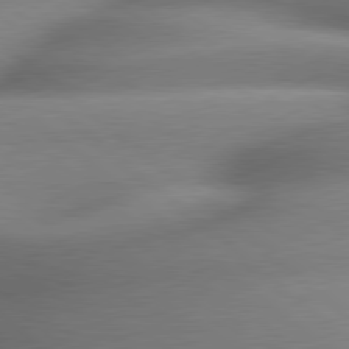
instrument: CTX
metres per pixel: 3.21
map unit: lApd
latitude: 79.5560
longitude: -163.4994
